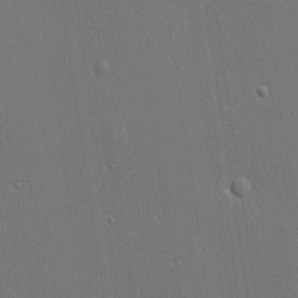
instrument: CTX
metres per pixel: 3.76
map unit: lHvf
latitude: 19.4993
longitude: 141.8233
